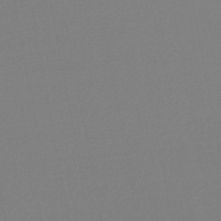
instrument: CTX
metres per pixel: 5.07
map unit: lHb
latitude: -46.8219
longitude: 57.1431
